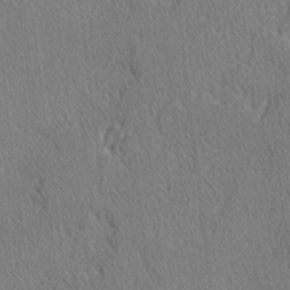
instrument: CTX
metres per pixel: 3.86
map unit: lAvf
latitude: -3.5210
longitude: -108.8191
